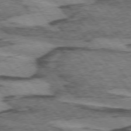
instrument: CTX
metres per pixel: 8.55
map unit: lApd
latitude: 74.3467
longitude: -76.9136
